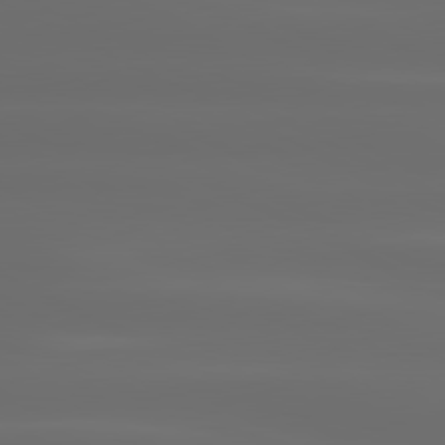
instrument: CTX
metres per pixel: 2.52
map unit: lApd
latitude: 80.7813
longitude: -136.5924
